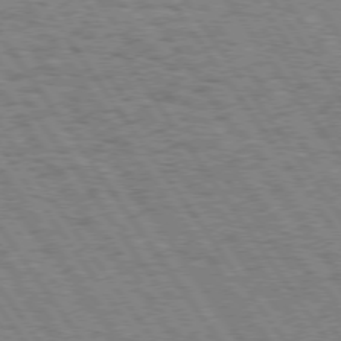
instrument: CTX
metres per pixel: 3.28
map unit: Hpe
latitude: 74.2523
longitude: -138.9136
